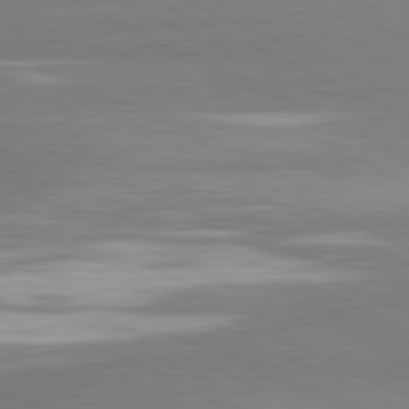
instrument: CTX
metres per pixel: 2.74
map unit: lApd
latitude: 81.3859
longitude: 162.0094
